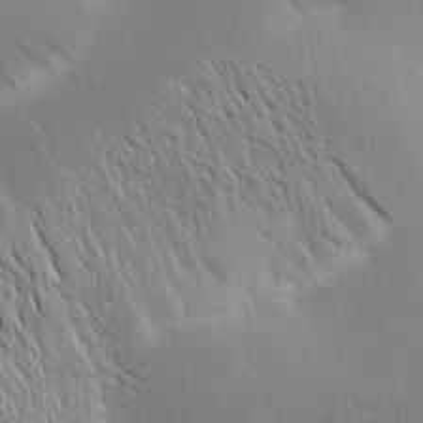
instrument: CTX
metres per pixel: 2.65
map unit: Aa
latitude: 17.7072
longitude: -149.2537
